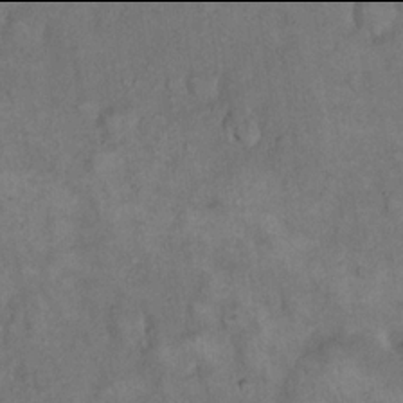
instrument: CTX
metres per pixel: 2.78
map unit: eHh
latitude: 17.9906
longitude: -62.4979
